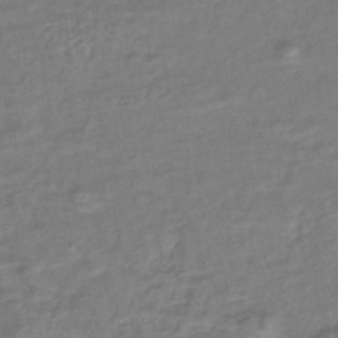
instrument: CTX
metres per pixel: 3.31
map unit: lHb
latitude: -40.6329
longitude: 61.6722
